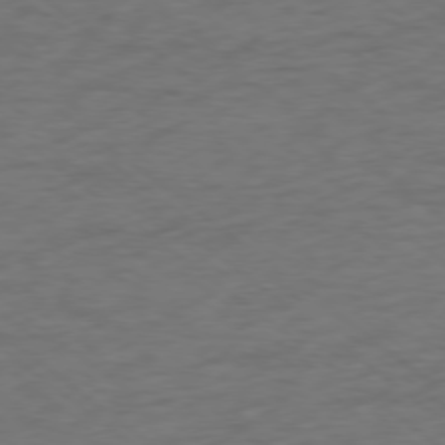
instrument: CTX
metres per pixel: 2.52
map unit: Ap
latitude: -77.5588
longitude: -76.0255
